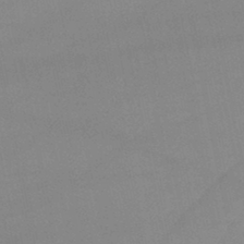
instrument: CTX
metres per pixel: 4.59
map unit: lHb
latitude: -44.2362
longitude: 61.1053
